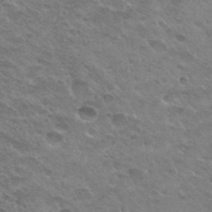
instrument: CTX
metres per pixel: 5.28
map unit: Hto
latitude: 33.4993
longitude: -49.0458
